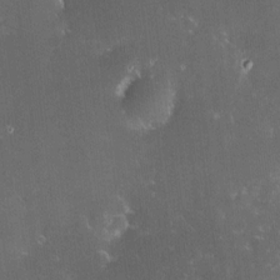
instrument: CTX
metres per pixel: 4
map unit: HNhu
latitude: 6.5357
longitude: 12.8030
